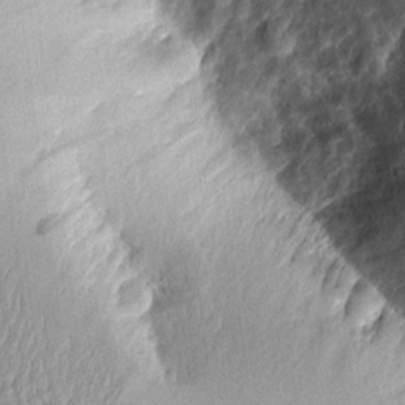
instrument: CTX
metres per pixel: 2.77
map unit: Aa
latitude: 10.1767
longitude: -128.3278
